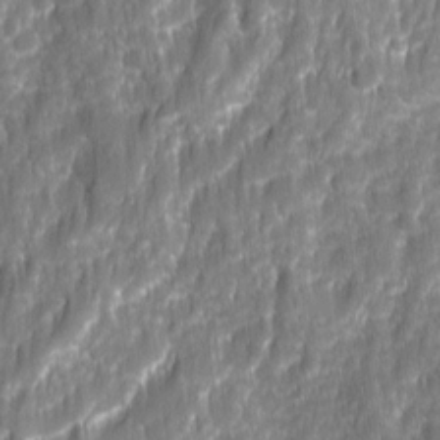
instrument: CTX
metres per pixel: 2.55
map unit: Ave
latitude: 16.0444
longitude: -134.2144
